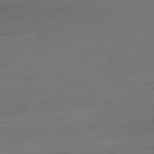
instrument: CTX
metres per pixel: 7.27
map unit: Ap
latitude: -78.6329
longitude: -76.2144
